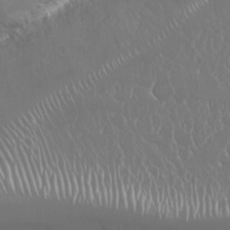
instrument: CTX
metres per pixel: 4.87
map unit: Nhu
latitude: 25.0269
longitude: -59.9150
